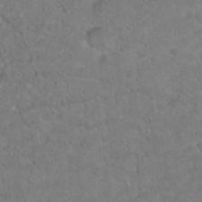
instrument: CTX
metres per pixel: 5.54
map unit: Hto
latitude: 15.7072
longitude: -37.2159
